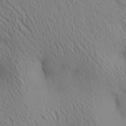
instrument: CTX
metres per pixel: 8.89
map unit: lAa
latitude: 4.5735
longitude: -117.0647
